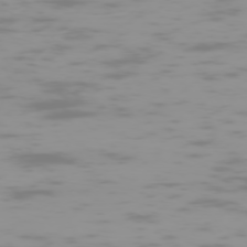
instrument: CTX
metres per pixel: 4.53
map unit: Hpe
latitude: -74.2173
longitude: 6.3873
